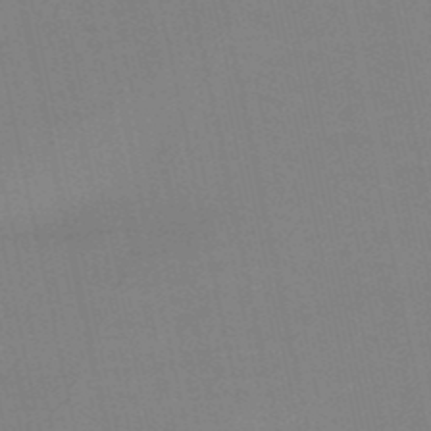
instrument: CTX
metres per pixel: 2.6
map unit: eHb
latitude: -50.2173
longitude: 73.3509
